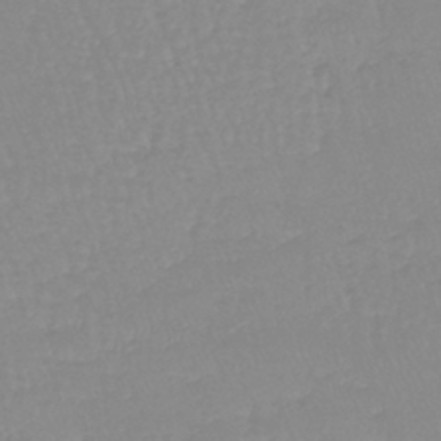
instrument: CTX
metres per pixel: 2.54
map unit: lHb
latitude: -40.0661
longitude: 67.2565
